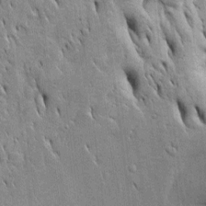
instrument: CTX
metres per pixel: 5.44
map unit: Htu
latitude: -4.5951
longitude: 150.8219
